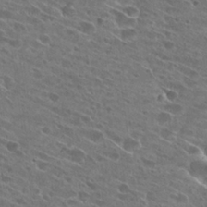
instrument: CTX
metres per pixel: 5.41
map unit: Hto
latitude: 27.7261
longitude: -44.6490
